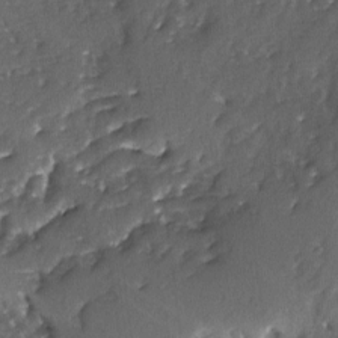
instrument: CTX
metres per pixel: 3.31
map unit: Ave
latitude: -7.5588
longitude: -117.8961
